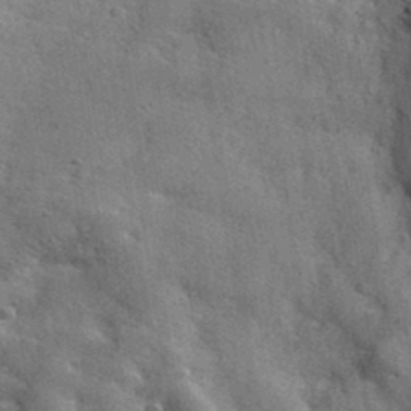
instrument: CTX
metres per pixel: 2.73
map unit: lHvf
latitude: 36.5546
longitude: -89.8773
